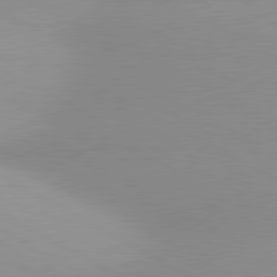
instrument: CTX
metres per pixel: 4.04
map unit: lApd
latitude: 80.8002
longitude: 135.4643
